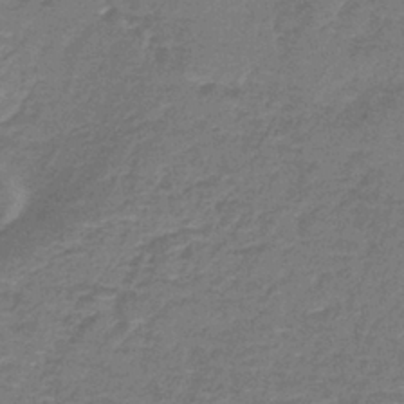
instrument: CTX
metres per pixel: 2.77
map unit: lHb
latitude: -39.7667
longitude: 60.0472
